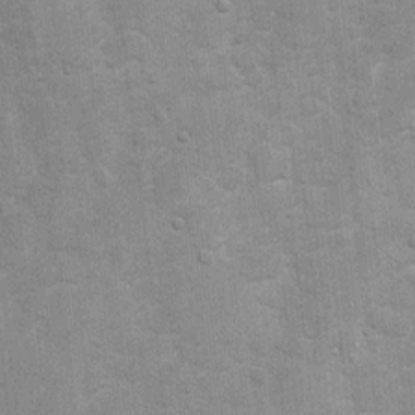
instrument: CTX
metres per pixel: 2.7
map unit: Ht
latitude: 4.1389
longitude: -22.5546
